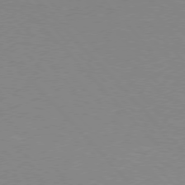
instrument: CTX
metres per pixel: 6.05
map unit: Hpe
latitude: 75.8394
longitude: -146.1011
